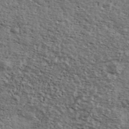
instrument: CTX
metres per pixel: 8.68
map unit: Ave
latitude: 39.9906
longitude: -108.1011
